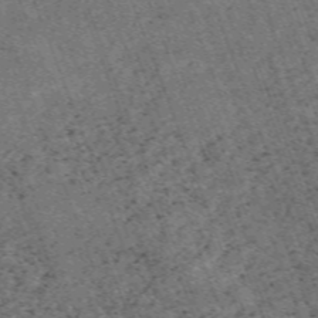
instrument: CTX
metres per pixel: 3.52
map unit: HNb
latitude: -54.6897
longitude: -48.2145
